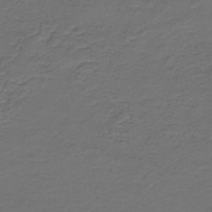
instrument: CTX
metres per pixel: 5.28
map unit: HNb
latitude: -43.8044
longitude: 50.8219
